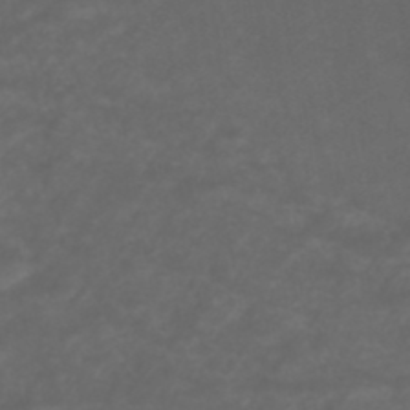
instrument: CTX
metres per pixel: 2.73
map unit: ANa
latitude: 39.2726
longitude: 23.7856
